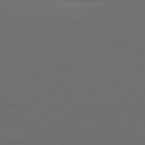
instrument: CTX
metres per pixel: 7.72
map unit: Hpe
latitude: -81.8989
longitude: 21.1242
